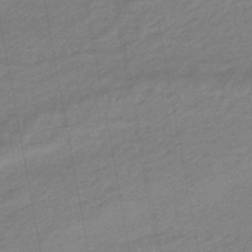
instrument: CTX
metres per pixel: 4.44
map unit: HNhu
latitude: -47.2943
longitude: 89.6722
